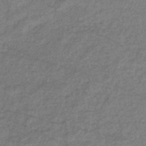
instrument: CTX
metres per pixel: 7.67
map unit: eHb
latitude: -38.0283
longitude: 77.9178
